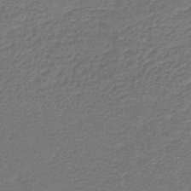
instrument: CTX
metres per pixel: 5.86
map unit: lHb
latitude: -38.1795
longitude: 57.0486
